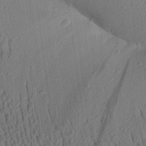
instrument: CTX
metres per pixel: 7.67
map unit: Aa
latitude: 25.9906
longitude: -136.1389
